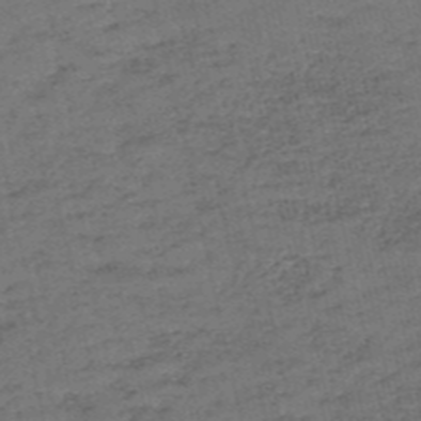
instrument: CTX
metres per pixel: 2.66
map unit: eHh
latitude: -54.5385
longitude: -89.6694
